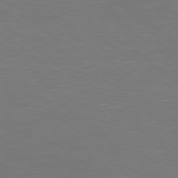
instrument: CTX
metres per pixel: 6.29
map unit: Ap
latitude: -79.0297
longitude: -62.2901
